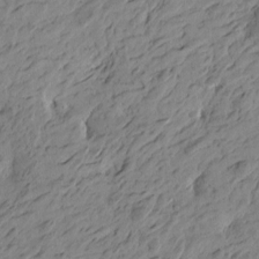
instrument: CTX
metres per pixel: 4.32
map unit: Htu
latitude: -4.8219
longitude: -179.4427
